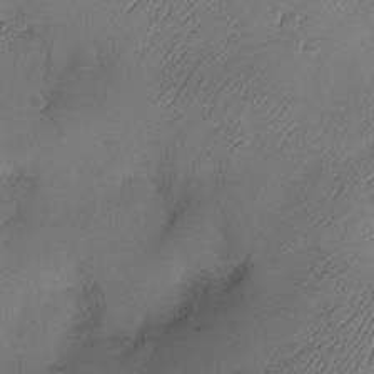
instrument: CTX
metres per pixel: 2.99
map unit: Nve
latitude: -10.5385
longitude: 173.5021
